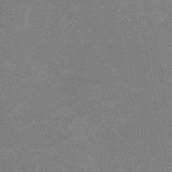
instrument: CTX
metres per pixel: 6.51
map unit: lHb
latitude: -37.8800
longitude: 73.3320
